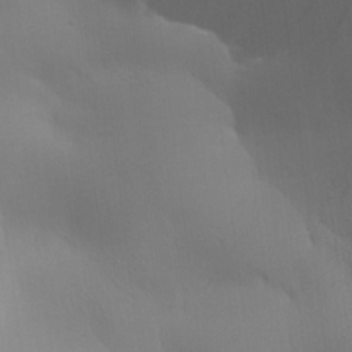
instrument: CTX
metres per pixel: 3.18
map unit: Aa
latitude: 26.2145
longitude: -142.9703
